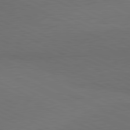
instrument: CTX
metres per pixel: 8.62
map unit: lApd
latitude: 81.2726
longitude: 148.5763
